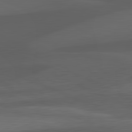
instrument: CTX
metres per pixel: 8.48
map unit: lApd
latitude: 81.8772
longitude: 126.9352
